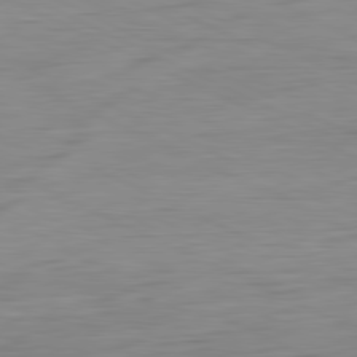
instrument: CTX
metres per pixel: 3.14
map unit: Ap
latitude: -81.8989
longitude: -77.7449
